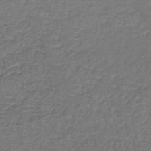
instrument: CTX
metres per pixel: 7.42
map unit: lHb
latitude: -39.4455
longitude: 60.9164
